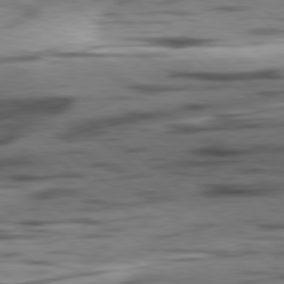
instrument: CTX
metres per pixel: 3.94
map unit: lApd
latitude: 78.6869
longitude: -50.8758
